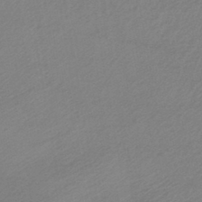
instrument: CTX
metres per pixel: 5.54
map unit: HNhu
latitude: -43.4076
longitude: 103.4266
